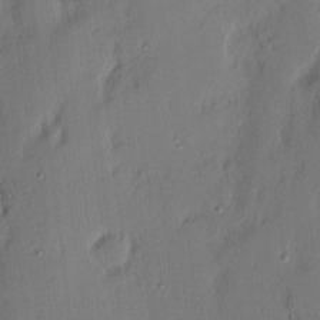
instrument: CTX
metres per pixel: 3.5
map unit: eHh
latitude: 2.9891
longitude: -76.8002
